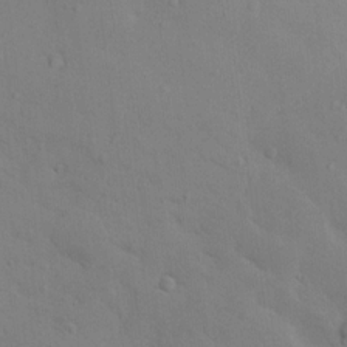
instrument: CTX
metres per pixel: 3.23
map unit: Nhu
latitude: 14.0444
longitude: -27.8206
